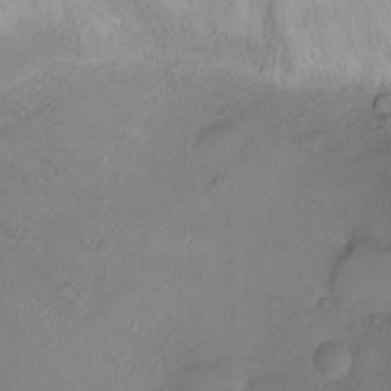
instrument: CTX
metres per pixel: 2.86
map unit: Ht
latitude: -7.8800
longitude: -20.3279
